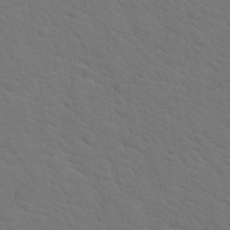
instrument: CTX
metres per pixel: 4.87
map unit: Hto
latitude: 18.8569
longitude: -33.8016
